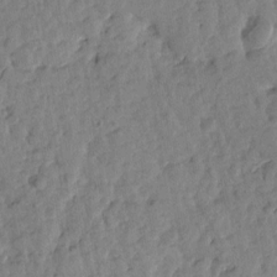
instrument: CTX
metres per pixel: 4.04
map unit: Htu
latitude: 1.1781
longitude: -179.8017
